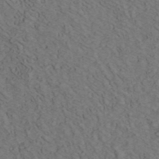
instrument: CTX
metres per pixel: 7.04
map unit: ANa
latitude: 42.6302
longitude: 30.0472
